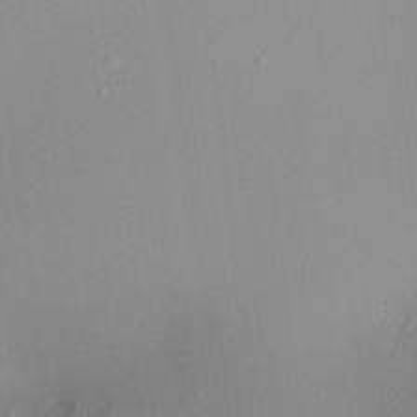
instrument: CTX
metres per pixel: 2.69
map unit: Aa
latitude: 19.2915
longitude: -140.7435
